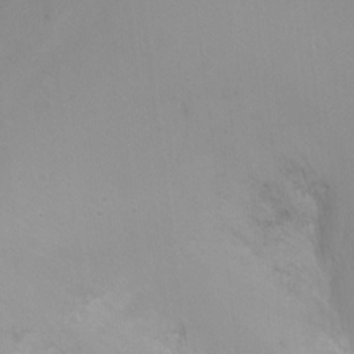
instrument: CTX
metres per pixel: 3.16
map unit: Ht
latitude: -6.6140
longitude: -33.7450
